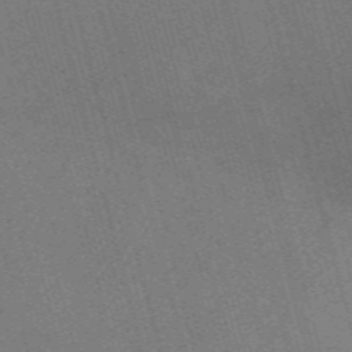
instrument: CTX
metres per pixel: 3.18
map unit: Nve
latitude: -59.5399
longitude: 62.5196
